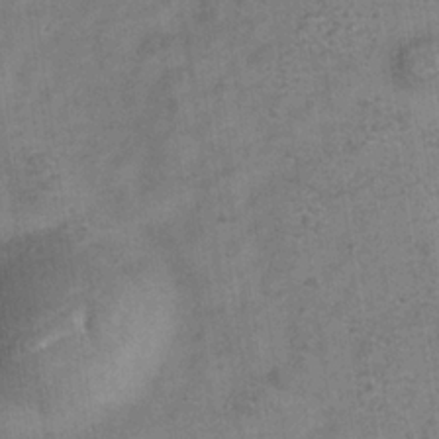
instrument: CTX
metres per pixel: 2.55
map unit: Hve
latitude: -34.6329
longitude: 89.6722
